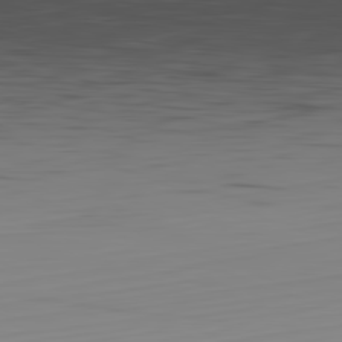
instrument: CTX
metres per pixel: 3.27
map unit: Hpe
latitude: -82.3306
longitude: 18.2550
